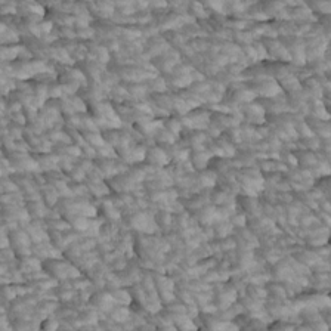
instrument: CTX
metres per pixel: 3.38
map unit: Htu
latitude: 2.5168
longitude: 143.8044
